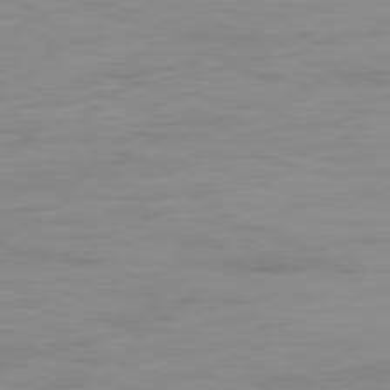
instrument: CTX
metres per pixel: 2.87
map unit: Ap
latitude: -79.7477
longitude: -77.0269
